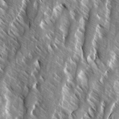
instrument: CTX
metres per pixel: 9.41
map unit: Ave
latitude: 14.7625
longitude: -133.9717
